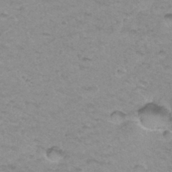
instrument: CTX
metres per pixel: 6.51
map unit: Hto
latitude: 34.7435
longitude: -48.4601
